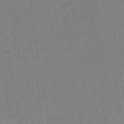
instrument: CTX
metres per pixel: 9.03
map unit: ANa
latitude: 43.6316
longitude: 28.2551
